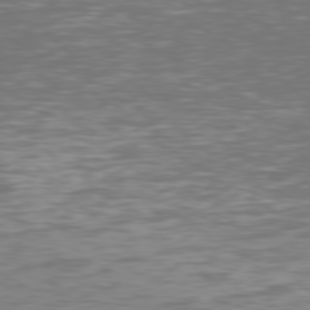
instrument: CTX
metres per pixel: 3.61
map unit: Hpe
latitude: 77.6882
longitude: -170.9325
